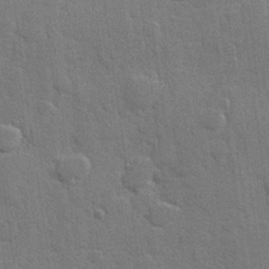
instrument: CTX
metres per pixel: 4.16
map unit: Hve
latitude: 25.7449
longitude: 149.6344
